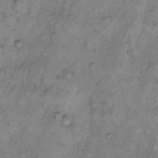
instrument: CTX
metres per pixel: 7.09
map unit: Hto
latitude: 9.7828
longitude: -58.0822
